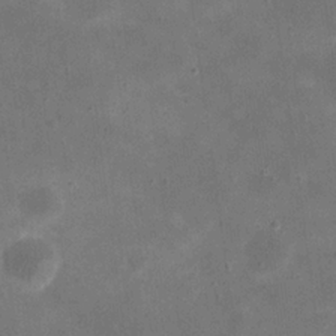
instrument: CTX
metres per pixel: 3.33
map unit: eHh
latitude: 20.8569
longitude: -66.4223
